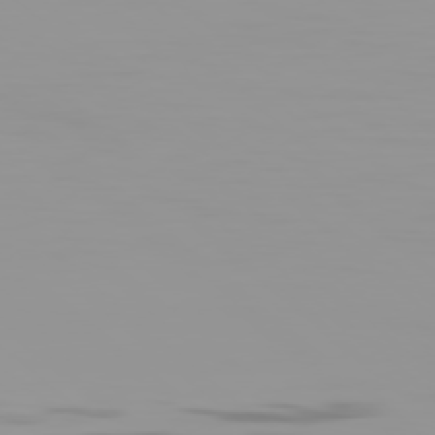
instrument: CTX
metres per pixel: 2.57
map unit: Hpe
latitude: 77.8961
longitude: -142.4412
